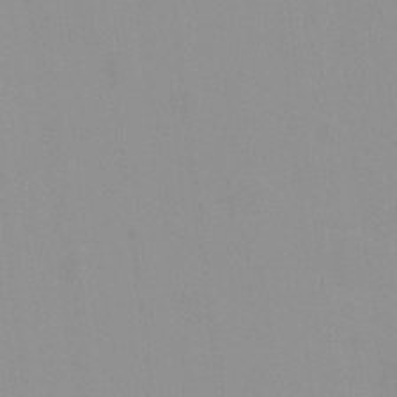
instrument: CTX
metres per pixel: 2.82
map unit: Hto
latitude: -8.4440
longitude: -42.2334
